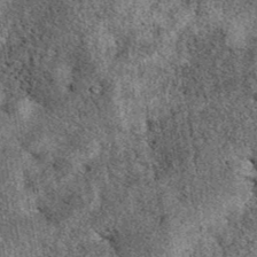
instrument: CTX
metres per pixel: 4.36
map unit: eAb
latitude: 39.8961
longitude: 111.2187
